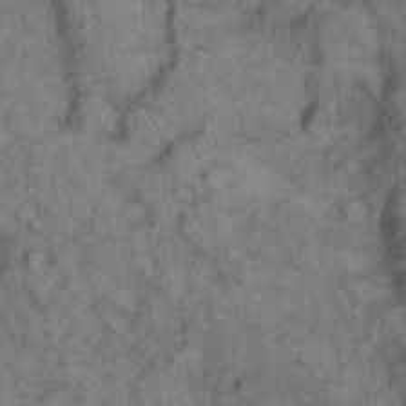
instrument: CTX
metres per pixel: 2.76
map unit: eHh
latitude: 15.1781
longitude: -64.6679
